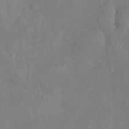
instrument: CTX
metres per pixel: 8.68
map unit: Ht
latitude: -9.7289
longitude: -21.8017
